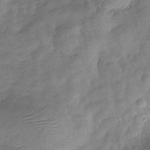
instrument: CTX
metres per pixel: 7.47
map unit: Hve
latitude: -29.5210
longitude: 93.2565
